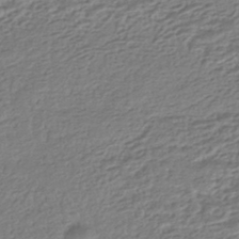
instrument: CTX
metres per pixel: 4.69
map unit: HNhu
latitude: -43.4454
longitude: 105.2565
